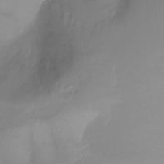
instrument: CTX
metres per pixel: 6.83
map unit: Nhu
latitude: -13.3321
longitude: -62.0633
